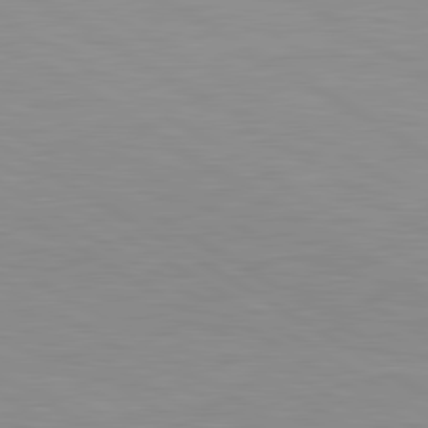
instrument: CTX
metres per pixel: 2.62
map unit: lApd
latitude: 81.1025
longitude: 160.8975
